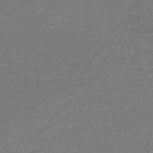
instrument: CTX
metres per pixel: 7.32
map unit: HNb
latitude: -47.2187
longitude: 52.8030
